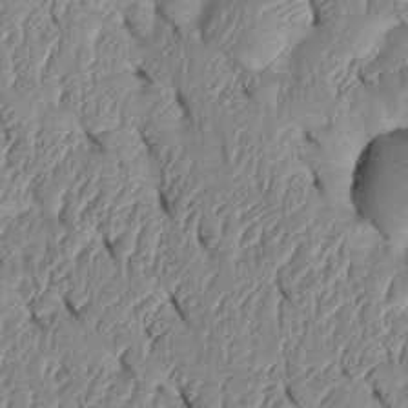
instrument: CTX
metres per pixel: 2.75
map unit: Htu
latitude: 1.5560
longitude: 148.9353
